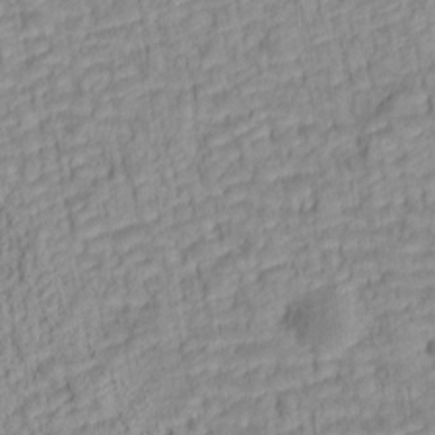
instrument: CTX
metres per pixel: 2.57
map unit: lAa
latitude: 6.0633
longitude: -115.2536
